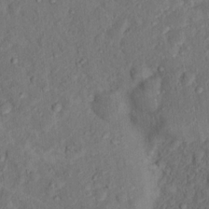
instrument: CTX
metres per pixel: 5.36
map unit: Hto
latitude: 15.4427
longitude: -30.9325
